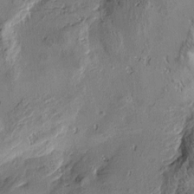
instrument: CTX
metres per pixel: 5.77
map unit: Htu
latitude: -3.7666
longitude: -177.0647
